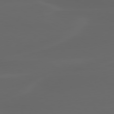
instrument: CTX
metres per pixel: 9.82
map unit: lApd
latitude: 80.1956
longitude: -116.2523
